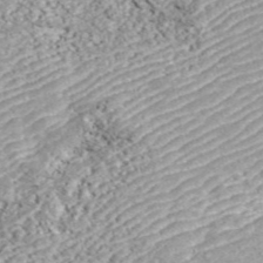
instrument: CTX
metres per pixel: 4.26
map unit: ANa
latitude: 44.1011
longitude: 45.2187
